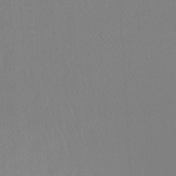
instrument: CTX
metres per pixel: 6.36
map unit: Ht
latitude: -8.3495
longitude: -37.3104
